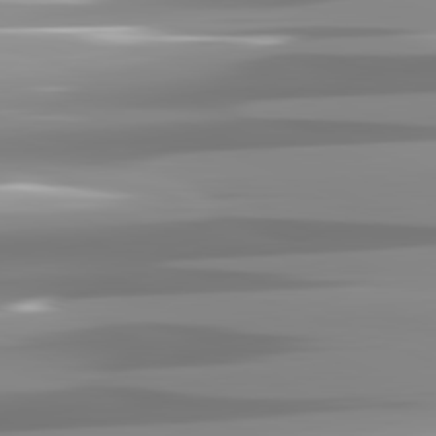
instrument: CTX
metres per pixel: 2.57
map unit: lApd
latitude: 82.1011
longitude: -139.1592
